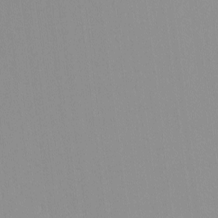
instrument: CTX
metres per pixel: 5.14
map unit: lHvf
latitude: -13.8045
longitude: -104.1767
